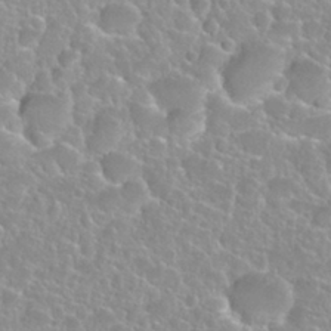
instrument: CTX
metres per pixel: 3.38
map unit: Nhu
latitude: 27.7450
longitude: -51.7638
